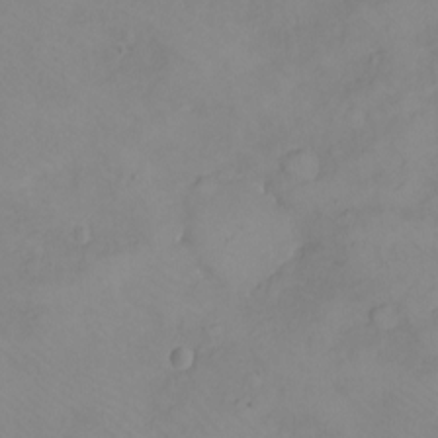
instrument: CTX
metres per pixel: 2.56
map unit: eHh
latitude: -8.2550
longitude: -69.5182
